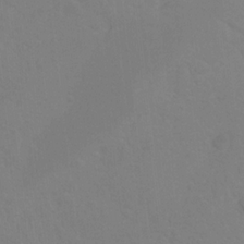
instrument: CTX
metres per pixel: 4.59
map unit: Hto
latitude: -7.4643
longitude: -50.9135
